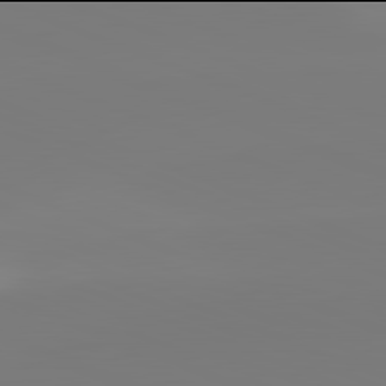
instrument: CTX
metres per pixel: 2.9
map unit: lApd
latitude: 81.9906
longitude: -159.4049
